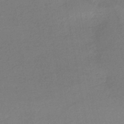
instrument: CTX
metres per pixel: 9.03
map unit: HNhu
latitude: -45.5399
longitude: 94.2739
